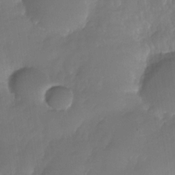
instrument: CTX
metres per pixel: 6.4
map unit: Nhe
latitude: -33.9745
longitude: -145.7072
